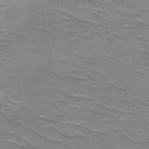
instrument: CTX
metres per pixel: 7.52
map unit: HNb
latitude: -47.5588
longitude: -48.1767
